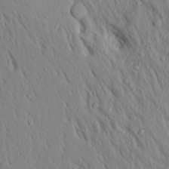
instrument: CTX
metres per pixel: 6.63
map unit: Aa
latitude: 19.5371
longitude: -148.4223
